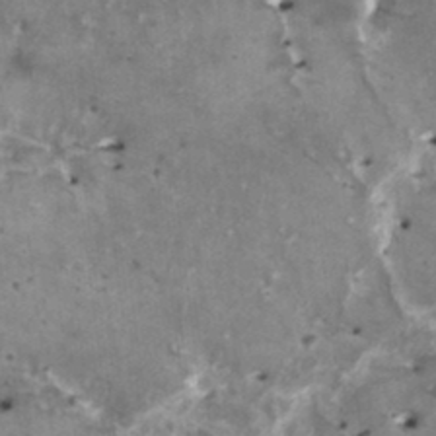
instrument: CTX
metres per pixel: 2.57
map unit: HNhu
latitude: 1.7071
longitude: 5.8422
